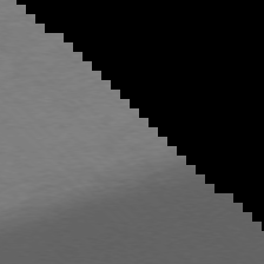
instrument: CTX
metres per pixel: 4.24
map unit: Ap
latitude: -76.8219
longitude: -57.7449
